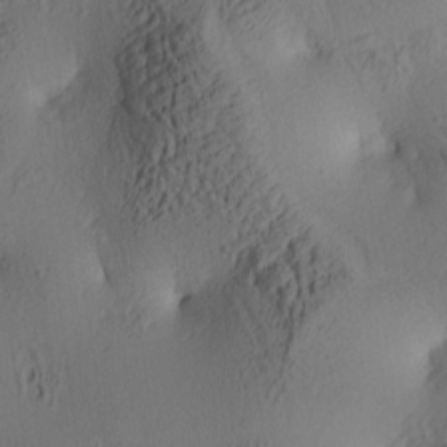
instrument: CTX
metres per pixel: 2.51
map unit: lAa
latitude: 4.1578
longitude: -114.8191
